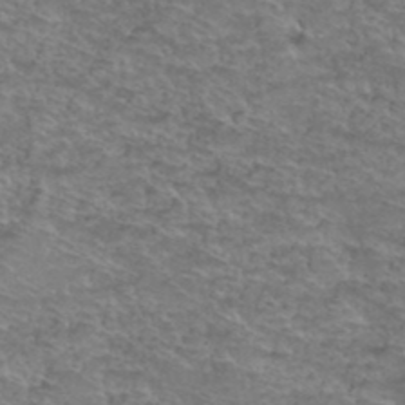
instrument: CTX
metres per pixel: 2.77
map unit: Hto
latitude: 39.1214
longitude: -43.2159
